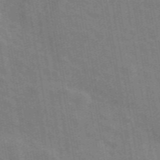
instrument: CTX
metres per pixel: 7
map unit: ANa
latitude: 49.6316
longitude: -80.3467
